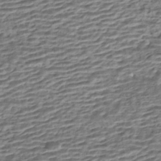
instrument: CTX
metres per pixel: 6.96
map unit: HNhu
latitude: -43.0675
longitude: 104.6329
